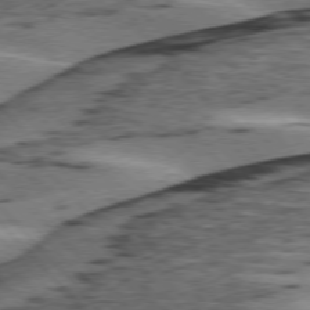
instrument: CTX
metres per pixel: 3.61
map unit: lApd
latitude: 75.9906
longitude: -78.3279
